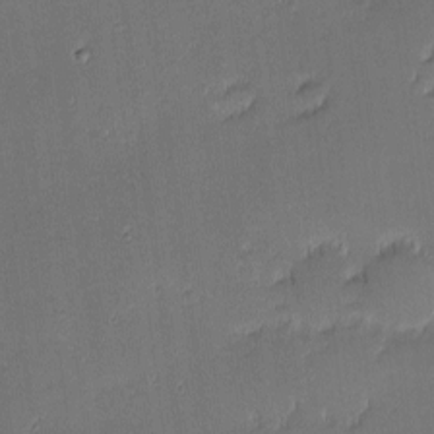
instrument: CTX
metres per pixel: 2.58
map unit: eHh
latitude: -2.8785
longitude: -83.4804
